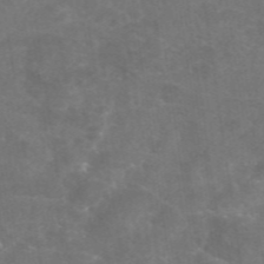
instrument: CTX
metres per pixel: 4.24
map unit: eAb
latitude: 46.7624
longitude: 126.7274
